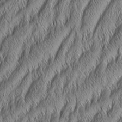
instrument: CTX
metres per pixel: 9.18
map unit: Aa
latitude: 7.0269
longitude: -130.4601
